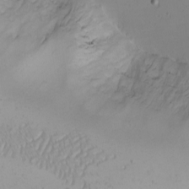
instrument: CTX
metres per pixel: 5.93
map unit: Nhu
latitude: -6.8030
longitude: -80.8191
